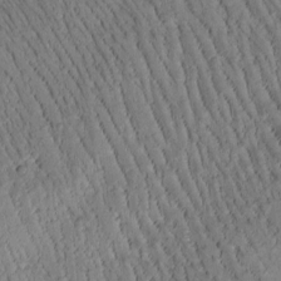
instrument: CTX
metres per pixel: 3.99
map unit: Htu
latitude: -1.4266
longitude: 172.2172
